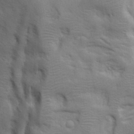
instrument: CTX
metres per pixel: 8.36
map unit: eHh
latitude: 28.3845
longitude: -75.3482
